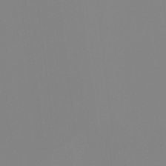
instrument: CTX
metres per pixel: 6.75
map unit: Ht
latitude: -4.7463
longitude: -61.1403
